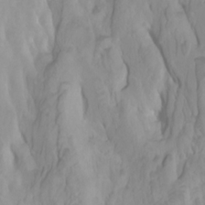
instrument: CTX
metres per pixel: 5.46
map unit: Htu
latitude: -5.2942
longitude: 138.2362
